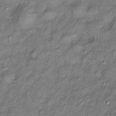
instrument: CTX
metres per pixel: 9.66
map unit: Htu
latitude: -6.5384
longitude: 160.0094
